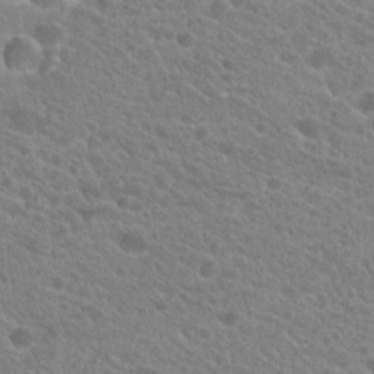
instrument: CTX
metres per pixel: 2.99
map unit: Hto
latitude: 21.5371
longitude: -38.8191
